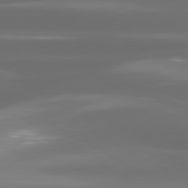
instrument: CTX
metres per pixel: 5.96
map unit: lApd
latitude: 80.4790
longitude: -139.3482
